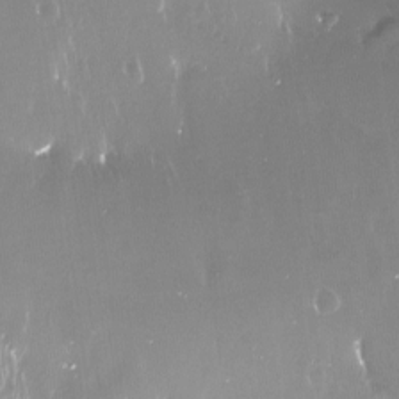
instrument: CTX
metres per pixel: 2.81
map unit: Nve
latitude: -17.8234
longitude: -60.1011
